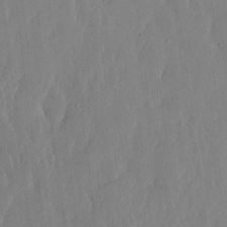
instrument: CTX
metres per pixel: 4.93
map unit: lHvf
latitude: 17.5560
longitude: -115.3859
